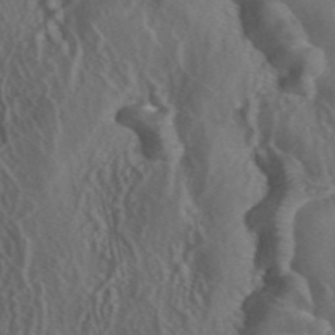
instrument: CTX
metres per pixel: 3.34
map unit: ANa
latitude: 44.6679
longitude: 27.2753
